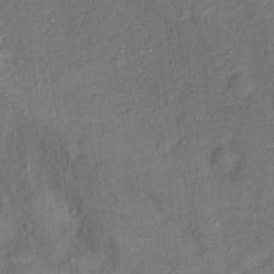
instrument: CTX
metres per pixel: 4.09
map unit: Hto
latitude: 15.4994
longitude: -31.7639
